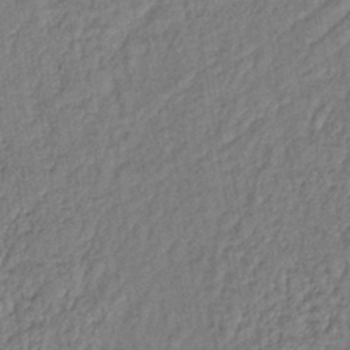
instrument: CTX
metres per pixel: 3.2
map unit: lHb
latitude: -38.0094
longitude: 62.5007
